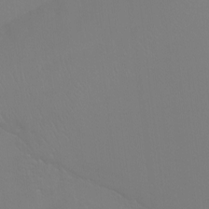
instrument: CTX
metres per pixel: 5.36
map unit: Ht
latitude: -7.1242
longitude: -31.5560
